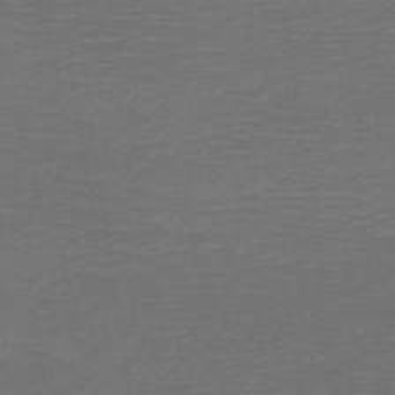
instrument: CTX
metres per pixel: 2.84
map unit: HNb
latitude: -49.8423
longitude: -45.2159
